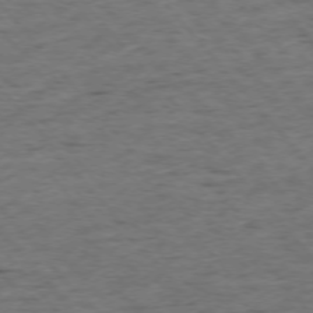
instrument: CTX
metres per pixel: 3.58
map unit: Ap
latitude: -75.6722
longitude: -90.1956
